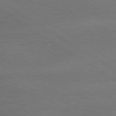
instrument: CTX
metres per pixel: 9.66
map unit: lApd
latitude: 79.8395
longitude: -135.3103
